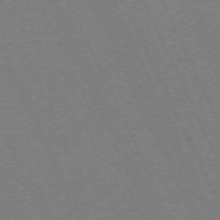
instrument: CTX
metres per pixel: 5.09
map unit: Hpe
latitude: -71.3510
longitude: 12.5952
